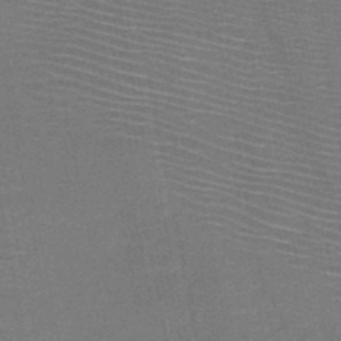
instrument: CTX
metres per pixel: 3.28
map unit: HNb
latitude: -48.1228
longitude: -42.0822
